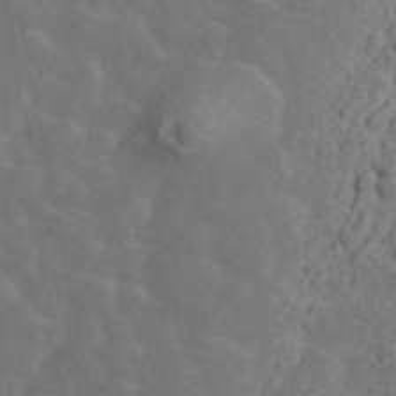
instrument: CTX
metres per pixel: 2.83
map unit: ANa
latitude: 47.2537
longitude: -84.2334
